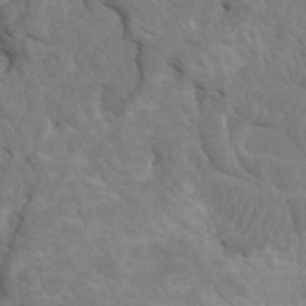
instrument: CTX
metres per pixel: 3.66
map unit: HNhu
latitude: 4.1011
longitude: -2.4223
